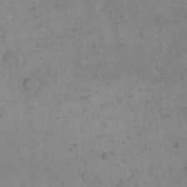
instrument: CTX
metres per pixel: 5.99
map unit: eHh
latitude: 19.0458
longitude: -64.3089
